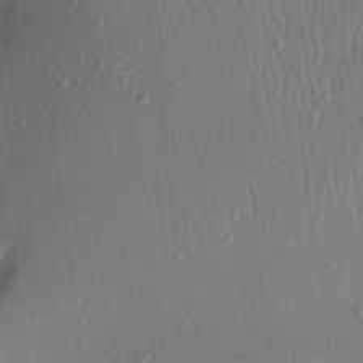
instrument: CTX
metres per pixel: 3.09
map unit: Aa
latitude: 21.8017
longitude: -147.2537
